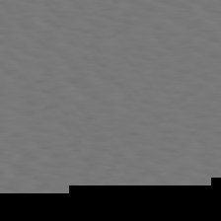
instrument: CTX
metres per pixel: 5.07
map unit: Hpe
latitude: 75.4049
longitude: -133.1970
